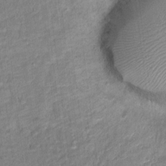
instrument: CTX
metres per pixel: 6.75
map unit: Hto
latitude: 14.1767
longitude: -38.9891
